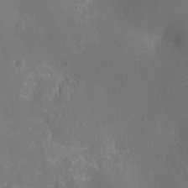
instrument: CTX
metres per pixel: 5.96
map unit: Ht
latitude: -11.0864
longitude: -22.9325
